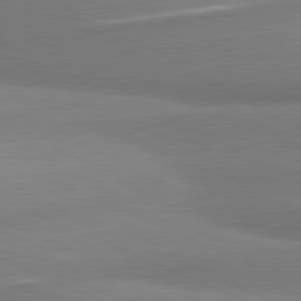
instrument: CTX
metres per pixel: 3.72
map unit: lApd
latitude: 81.2915
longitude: 165.1998
